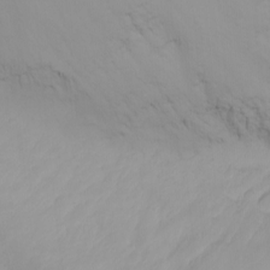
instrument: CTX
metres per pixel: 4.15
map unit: Nhu
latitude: -4.9352
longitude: -82.0255
